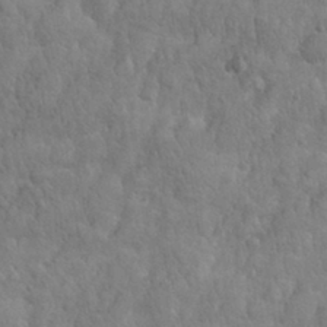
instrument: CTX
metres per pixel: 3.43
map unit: eHh
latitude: 31.5183
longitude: -67.1214
